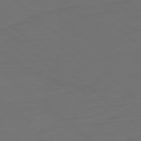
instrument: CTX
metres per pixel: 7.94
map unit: Ap
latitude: -79.4454
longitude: -61.7638
